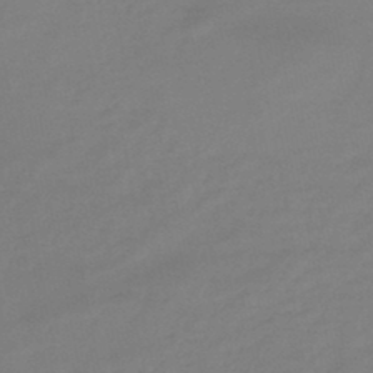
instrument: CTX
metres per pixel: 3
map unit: HNb
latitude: -46.6518
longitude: -35.3481
